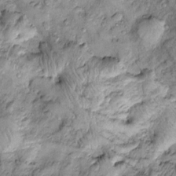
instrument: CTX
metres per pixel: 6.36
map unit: Htu
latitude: -4.4062
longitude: 159.5777
